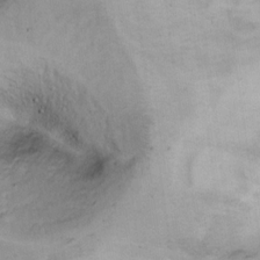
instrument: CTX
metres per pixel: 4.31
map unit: Ht
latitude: 10.4412
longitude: -31.9717
